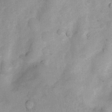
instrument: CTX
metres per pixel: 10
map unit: Nhu
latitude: 7.8583
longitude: -23.0269
